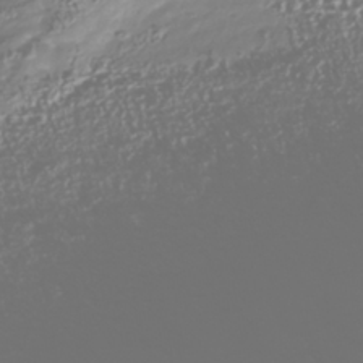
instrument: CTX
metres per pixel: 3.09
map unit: Nhu
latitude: -41.1242
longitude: -86.3845
